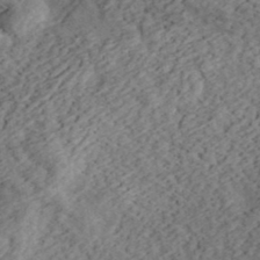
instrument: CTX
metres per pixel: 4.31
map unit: eHh
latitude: 36.9136
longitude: -79.4049
